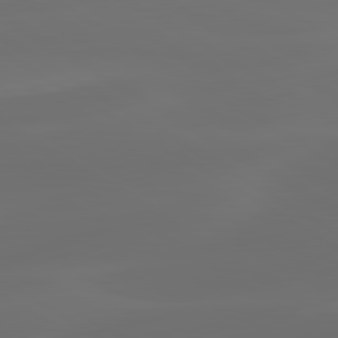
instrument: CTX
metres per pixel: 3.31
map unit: lApd
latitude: 80.2522
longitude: -91.1970
